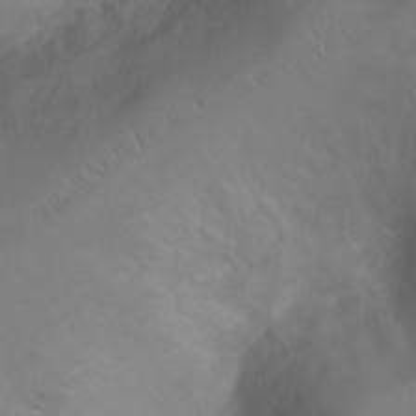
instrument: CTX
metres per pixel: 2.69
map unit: Ht
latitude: -2.5762
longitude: -33.5371
